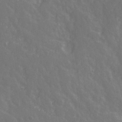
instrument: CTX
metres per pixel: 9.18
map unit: Ave
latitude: 21.0459
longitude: -132.0633
